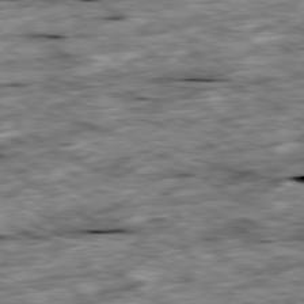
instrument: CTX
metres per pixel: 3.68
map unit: Ap
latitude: -80.2551
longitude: -90.7057
